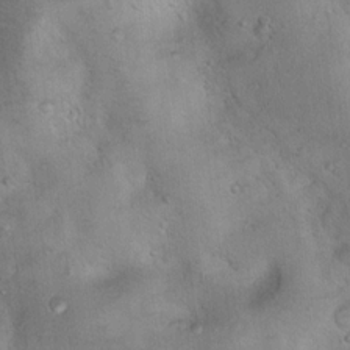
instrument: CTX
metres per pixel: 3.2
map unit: Nhu
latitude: 13.1025
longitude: -27.4615
